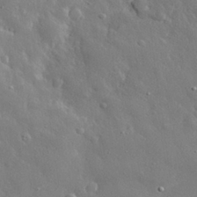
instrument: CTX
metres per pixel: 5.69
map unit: eHh
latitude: 29.8016
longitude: -78.4223
